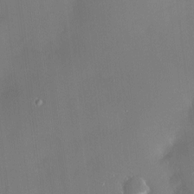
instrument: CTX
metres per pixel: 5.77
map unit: HNhu
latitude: 6.1578
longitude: 10.6708
